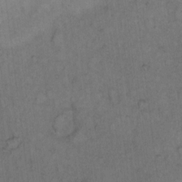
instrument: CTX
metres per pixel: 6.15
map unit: eHh
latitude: 11.3293
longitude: -62.4034
